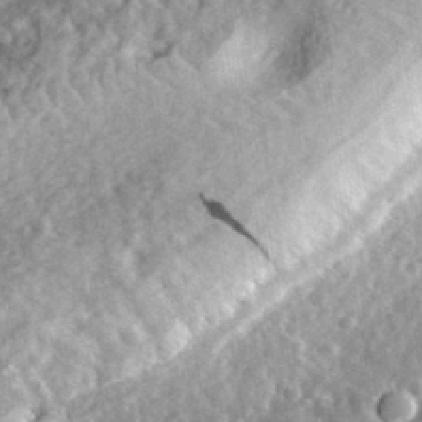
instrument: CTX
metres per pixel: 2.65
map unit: eHh
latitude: 34.9324
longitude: -79.6127
